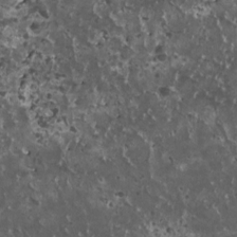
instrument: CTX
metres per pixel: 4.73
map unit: HNhu
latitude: 3.1214
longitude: 5.6155
